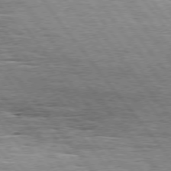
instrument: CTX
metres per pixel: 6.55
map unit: Hpe
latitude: 75.2537
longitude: -139.0647
